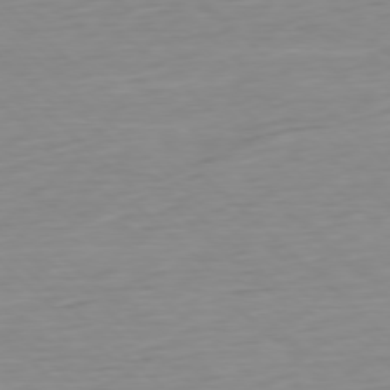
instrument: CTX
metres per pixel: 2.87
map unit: Ap
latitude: -77.6533
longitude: -77.6882
